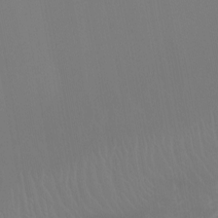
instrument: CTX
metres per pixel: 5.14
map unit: Nhu
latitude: -8.1795
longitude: -83.9528
